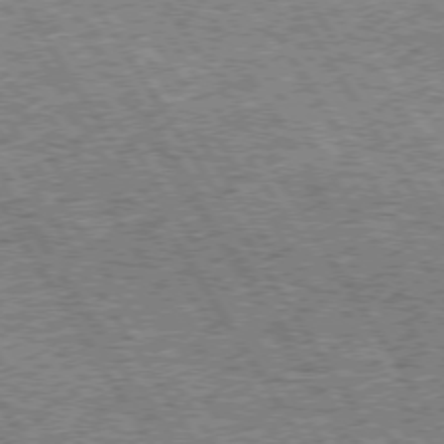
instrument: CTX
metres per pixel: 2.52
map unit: Hpe
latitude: 73.6694
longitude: -134.8758
